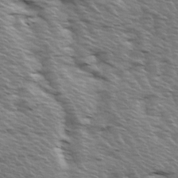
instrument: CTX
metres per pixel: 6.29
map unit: Ave
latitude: 14.7625
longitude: -103.5749
